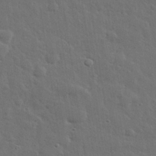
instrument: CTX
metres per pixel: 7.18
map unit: lHvf
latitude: 31.8962
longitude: -88.4412
